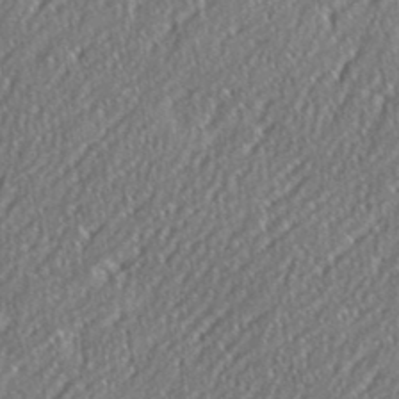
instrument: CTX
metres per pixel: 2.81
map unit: eHh
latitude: 35.9528
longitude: -132.2900
